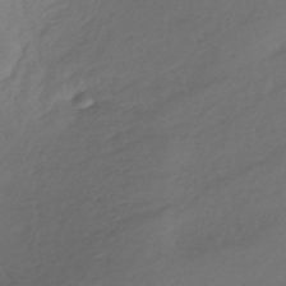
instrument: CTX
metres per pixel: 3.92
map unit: lHb
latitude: -39.3510
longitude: 70.2740
